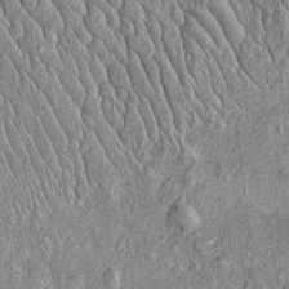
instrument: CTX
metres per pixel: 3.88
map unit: Htu
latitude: -5.1809
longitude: 157.2376
